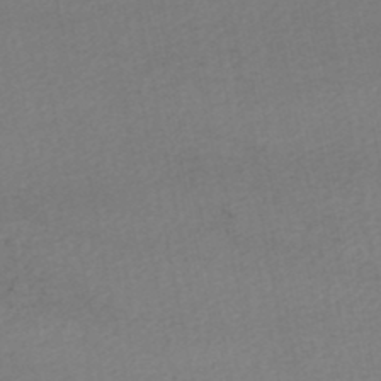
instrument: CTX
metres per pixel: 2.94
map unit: HNhu
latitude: -48.5196
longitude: 98.1984
